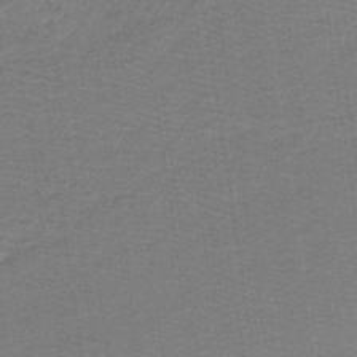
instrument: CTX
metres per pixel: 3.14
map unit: lHb
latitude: -41.2376
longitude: 52.9730
